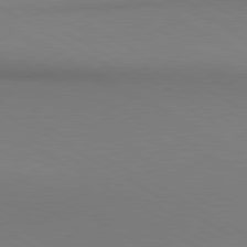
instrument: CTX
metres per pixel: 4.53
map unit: lApd
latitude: 80.6113
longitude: 146.8030
